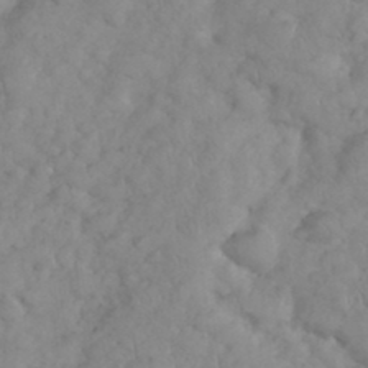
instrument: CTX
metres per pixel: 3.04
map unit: eHh
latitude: 35.6505
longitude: -63.2348
